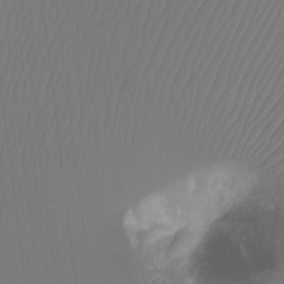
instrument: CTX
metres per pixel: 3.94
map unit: Ht
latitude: -12.4629
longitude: -46.3279
